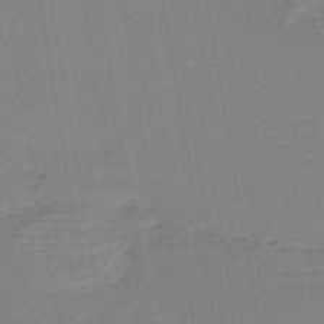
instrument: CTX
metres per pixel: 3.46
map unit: HNb
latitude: -42.1227
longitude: 51.4832
